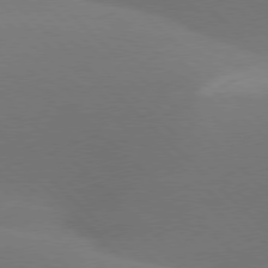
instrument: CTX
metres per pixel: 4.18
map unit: lApd
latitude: 77.4615
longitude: -51.4048
